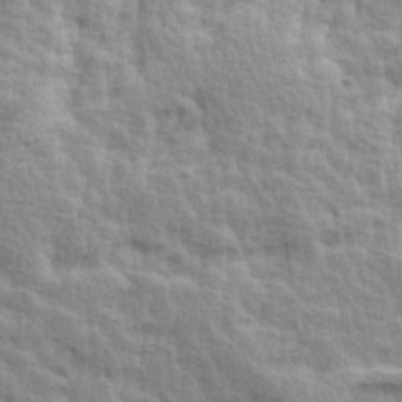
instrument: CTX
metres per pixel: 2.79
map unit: Ave
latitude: 14.2712
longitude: -134.5168
